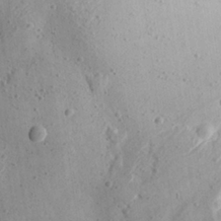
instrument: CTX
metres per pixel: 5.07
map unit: Aa
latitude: 24.0633
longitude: -143.8772
